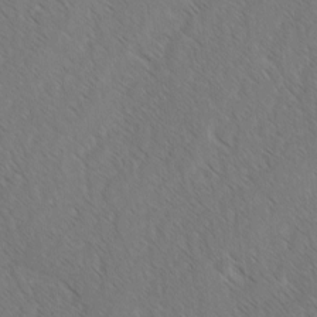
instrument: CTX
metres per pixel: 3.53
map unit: lAvf
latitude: -3.0108
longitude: -113.8961
